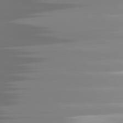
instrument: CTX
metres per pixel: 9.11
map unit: lApd
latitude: 81.6316
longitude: -138.0822
